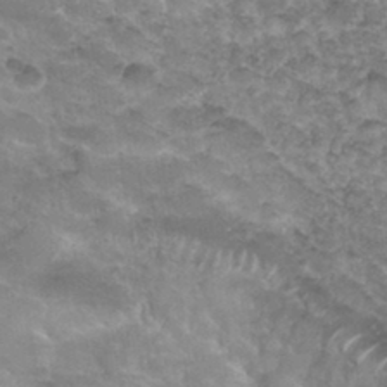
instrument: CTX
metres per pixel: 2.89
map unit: Hto
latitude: 33.9339
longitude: -47.4427
